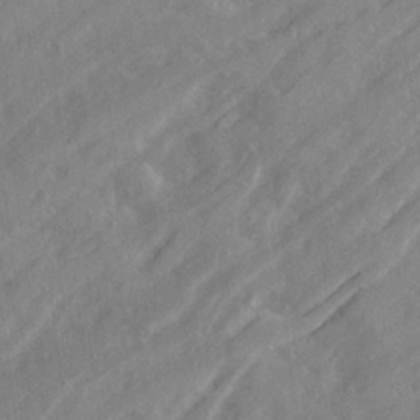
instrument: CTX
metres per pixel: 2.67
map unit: Ave
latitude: 20.9892
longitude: -130.4412
